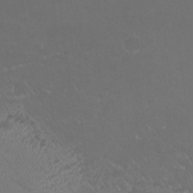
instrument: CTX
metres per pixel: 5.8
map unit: HNhu
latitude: 3.6694
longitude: -1.7449
